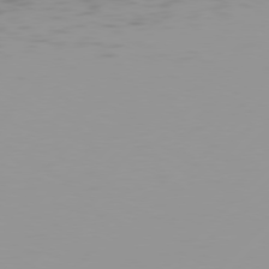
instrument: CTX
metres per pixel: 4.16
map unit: Hpe
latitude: 77.1214
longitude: -138.5924
